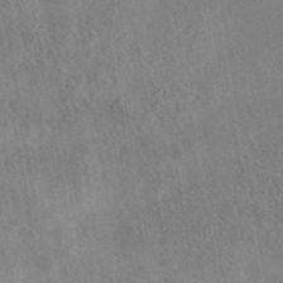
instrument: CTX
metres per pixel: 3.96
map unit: eAb
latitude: 42.5924
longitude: 109.3321
